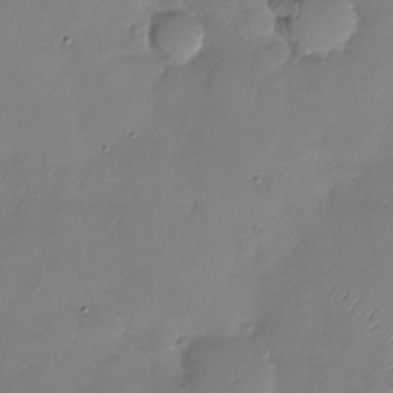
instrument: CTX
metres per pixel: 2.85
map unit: Nhu
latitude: -28.6519
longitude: -58.3845
